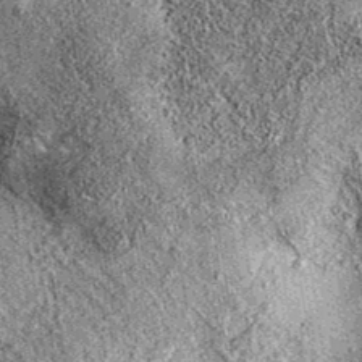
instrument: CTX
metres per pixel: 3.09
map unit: eAb
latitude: 36.6112
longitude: 111.3132
